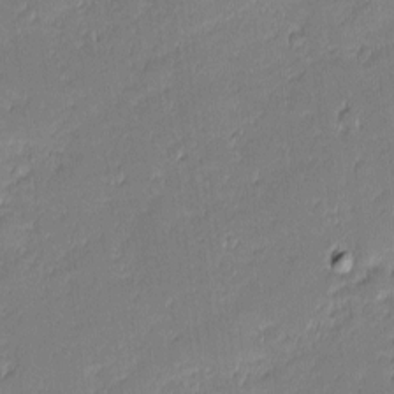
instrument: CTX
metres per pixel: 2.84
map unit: eHh
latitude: -1.5399
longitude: -83.1592
